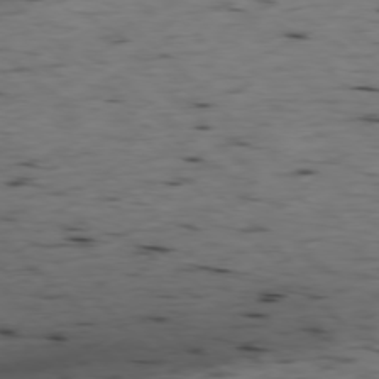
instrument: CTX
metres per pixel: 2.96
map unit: Ap
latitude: -77.4643
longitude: -89.7450
